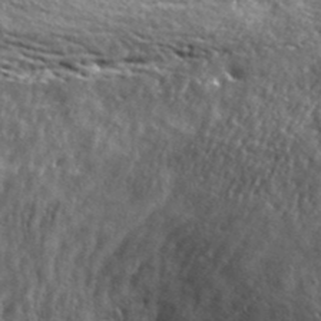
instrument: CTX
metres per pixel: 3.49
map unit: lHvf
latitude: 40.4978
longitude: -87.0647
